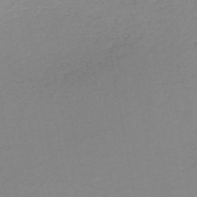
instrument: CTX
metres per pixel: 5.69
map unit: HNb
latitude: -51.0108
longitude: -52.8002
